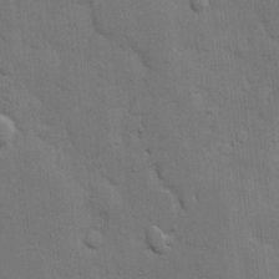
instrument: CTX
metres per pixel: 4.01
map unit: eHh
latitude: 11.7072
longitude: -67.3481
